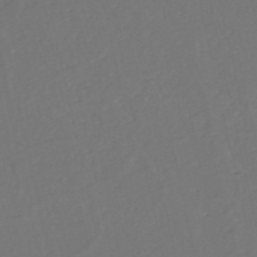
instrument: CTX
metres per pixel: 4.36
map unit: eHh
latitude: -53.2376
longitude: -24.4034
